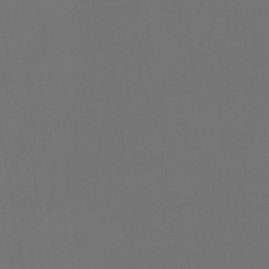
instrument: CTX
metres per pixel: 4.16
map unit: lHb
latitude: -47.9556
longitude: 71.1998
